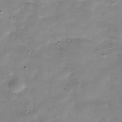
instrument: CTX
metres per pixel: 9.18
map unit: Hve
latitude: -29.9556
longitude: 95.0675
